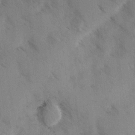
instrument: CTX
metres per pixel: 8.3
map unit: Ave
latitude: -0.4062
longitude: -111.5749
